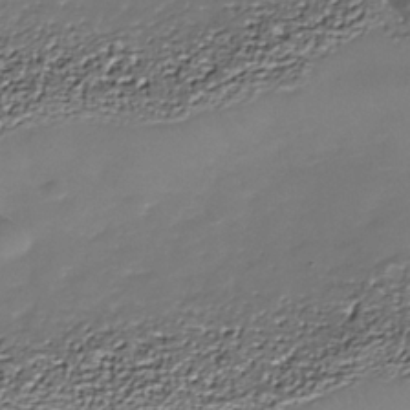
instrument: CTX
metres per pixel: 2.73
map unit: Nhe
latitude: -37.3131
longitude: -87.1214
